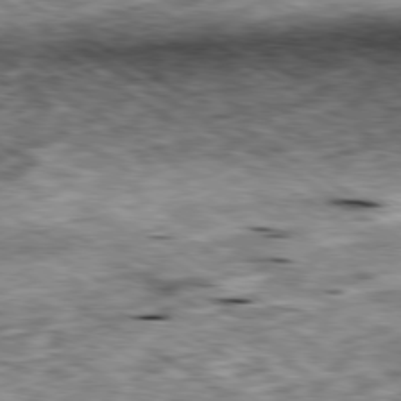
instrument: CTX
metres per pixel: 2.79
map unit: Ap
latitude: -80.3495
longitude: -91.0458
